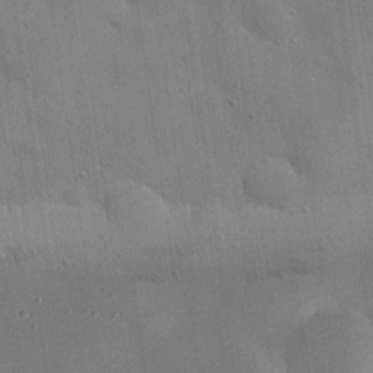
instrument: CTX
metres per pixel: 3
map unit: Nhu
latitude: 25.9717
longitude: -73.0837
